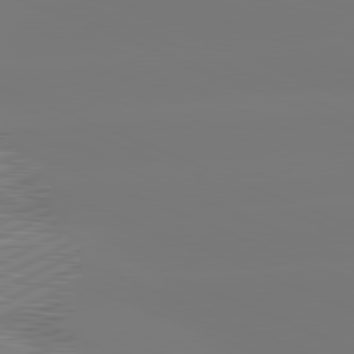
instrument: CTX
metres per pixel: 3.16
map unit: lApd
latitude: 81.3671
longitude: -150.8380
